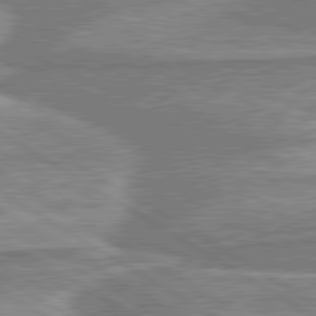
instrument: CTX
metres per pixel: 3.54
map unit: lApd
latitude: 80.4034
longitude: -177.1025
